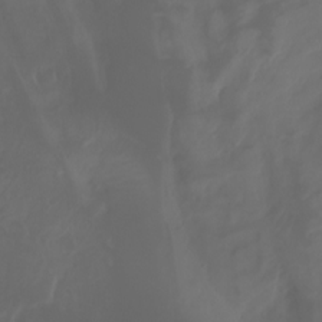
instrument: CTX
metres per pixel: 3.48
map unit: Aa
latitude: -7.6344
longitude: -79.4238
